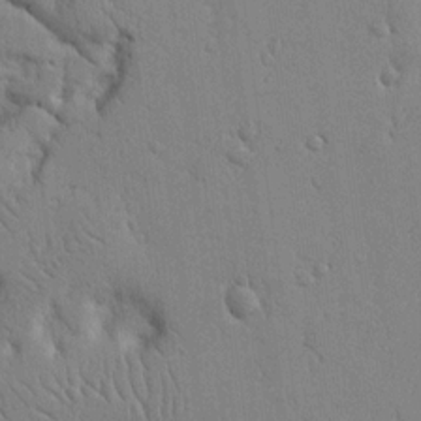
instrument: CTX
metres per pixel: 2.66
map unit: Nhu
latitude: 15.4427
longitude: -78.8947
